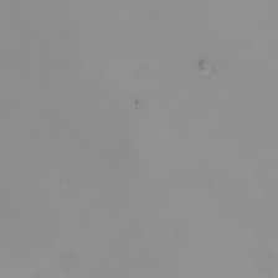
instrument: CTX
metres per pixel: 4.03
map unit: Nhu
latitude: -6.5762
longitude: -83.8205
